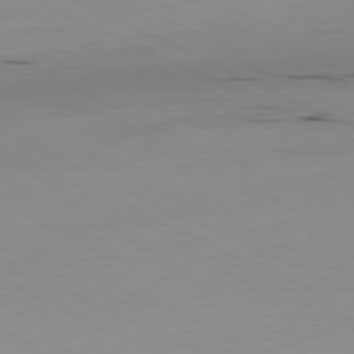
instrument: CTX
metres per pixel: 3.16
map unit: Ap
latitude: -80.9731
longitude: -93.8583
